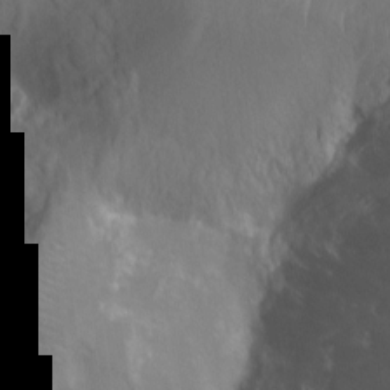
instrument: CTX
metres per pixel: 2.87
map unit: Nhu
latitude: -13.9178
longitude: -24.7435
